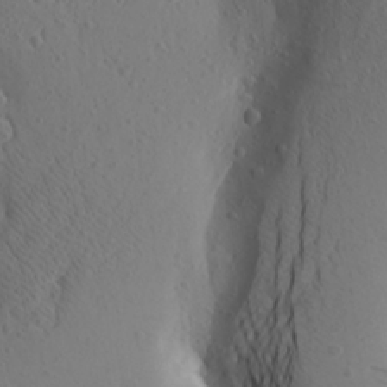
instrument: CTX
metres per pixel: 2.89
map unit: Aa
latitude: 24.0255
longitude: -145.1214
